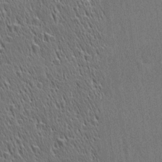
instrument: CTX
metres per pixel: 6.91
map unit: Ave
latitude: 21.1403
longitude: -137.0081
